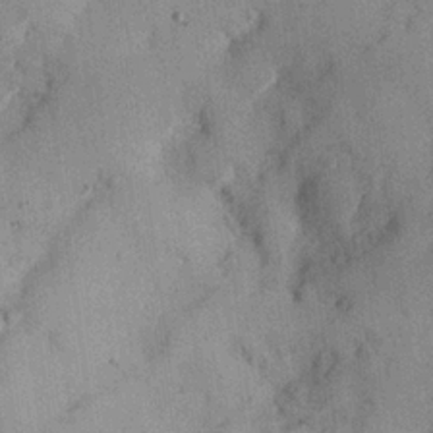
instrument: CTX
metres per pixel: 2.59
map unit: Hve
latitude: 25.7638
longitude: 147.2943
